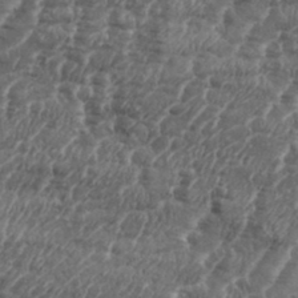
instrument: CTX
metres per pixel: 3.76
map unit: eHh
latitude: 34.9702
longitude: -136.4979
